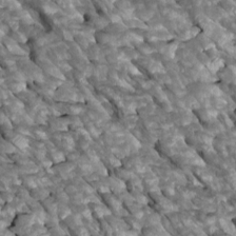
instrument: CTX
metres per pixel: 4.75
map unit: Htu
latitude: 1.7449
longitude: 144.9164
